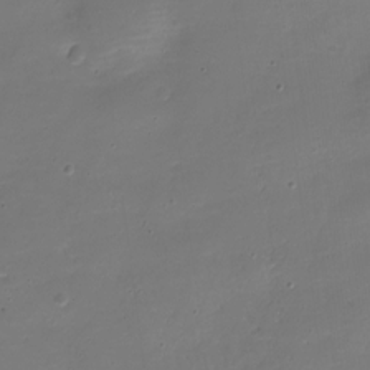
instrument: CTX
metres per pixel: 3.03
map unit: Nve
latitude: -21.4832
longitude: 105.0486
